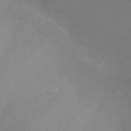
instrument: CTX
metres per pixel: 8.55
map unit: Ht
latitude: 1.0080
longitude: -20.8002
